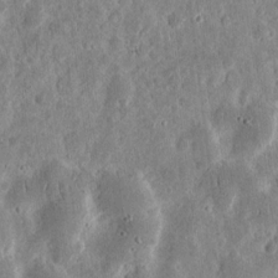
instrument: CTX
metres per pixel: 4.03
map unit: eHh
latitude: 12.0444
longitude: -73.8017
